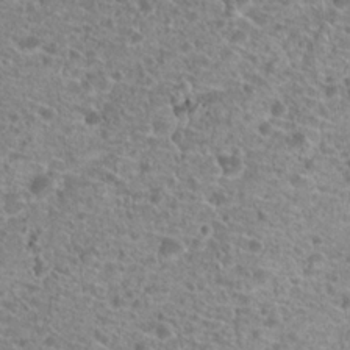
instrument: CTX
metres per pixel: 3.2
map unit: Hto
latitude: 20.0633
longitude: -41.4615
